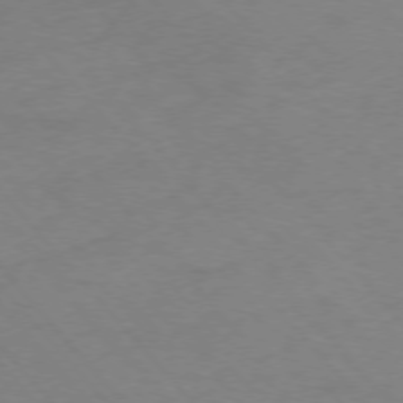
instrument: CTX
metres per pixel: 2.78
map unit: Ap
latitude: -76.4629
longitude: -70.3656
